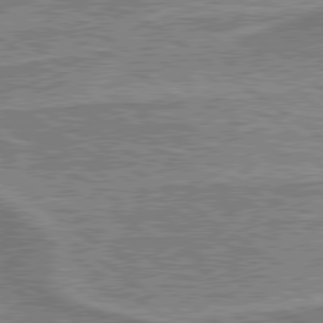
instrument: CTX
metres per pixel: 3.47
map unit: lApd
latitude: 79.6694
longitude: 175.7099
